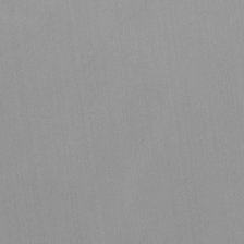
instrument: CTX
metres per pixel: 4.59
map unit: Nhu
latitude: -4.3117
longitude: -91.9717
